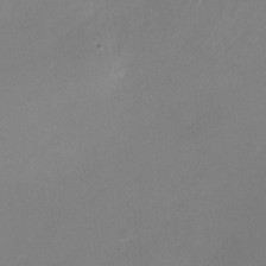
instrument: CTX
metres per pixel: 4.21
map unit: Nhu
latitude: -23.8423
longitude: -71.0836
